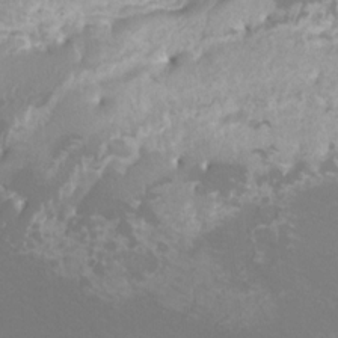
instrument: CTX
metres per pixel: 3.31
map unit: Htu
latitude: -12.3117
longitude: -72.5924
